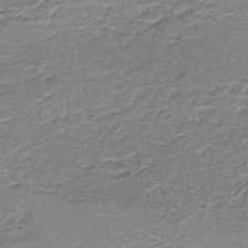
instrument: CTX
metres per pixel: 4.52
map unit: eAb
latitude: -38.4251
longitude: 51.7100
